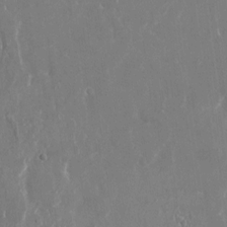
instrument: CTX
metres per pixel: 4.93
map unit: Nhu
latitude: -22.7274
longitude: -72.8002
